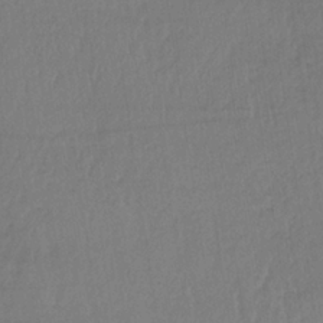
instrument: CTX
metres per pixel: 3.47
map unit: HNb
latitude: -34.1039
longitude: 63.8233
